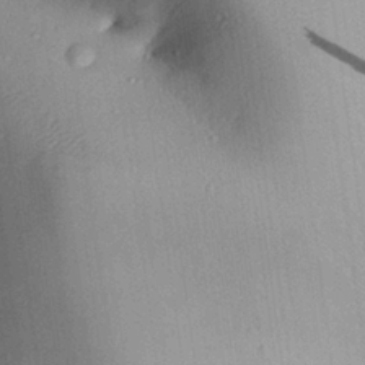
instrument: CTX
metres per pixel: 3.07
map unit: Aa
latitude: 27.8017
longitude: -136.8380
